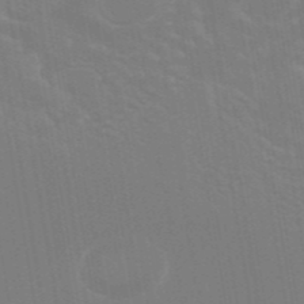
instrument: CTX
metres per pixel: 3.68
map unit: ANa
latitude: 44.1200
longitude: 27.8422
